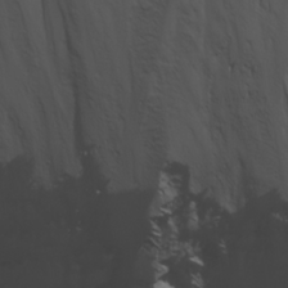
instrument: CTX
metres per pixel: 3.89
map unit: Ave
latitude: 23.1214
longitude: -131.8962
